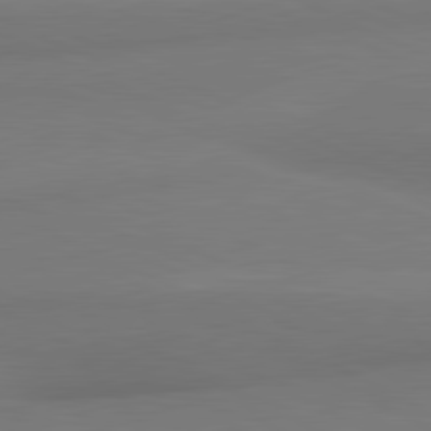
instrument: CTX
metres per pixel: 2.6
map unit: lApd
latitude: 81.3671
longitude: 177.9745
